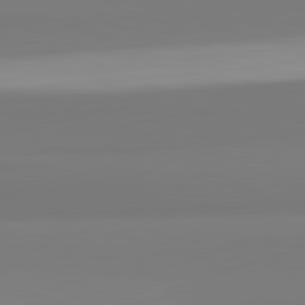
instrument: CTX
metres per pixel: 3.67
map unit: lApd
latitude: 82.4790
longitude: 172.2928
